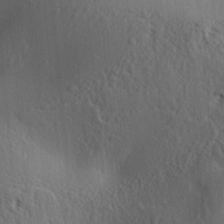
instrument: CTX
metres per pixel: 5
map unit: Aa
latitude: 30.7813
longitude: -140.6490
